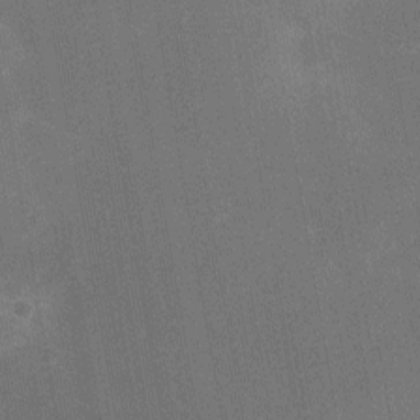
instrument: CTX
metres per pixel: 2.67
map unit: Ht
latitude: -10.3306
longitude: -22.1389
